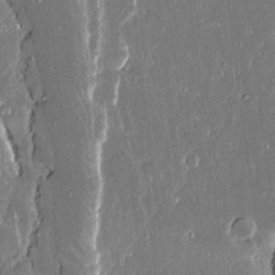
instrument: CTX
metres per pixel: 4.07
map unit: lAvf
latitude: 14.2334
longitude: -128.1956
